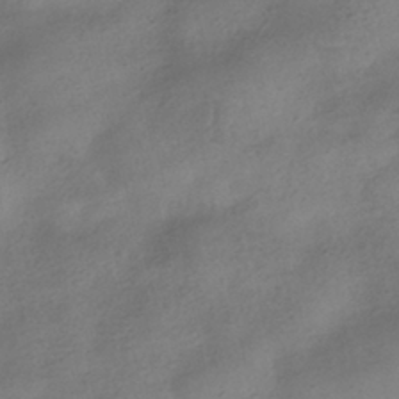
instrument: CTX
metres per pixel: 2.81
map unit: HNhu
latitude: -40.3684
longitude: 98.7463
